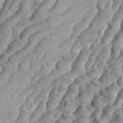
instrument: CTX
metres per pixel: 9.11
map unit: eHh
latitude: 34.8758
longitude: -136.9514
